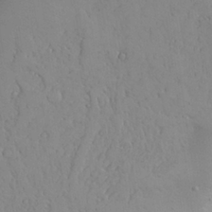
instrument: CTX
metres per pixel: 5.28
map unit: Aa
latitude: 26.8380
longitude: -128.2711
